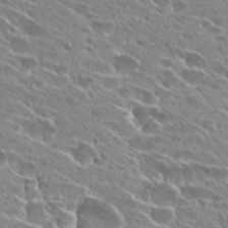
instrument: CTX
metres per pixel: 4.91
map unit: Hto
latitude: 28.4790
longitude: -43.8394
